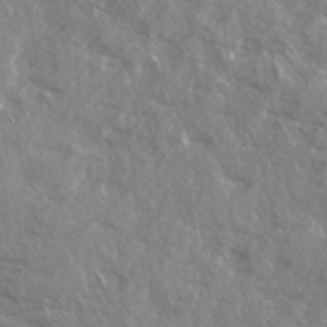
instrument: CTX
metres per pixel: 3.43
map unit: Ave
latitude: 13.1025
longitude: -101.7639
